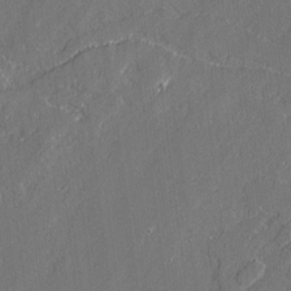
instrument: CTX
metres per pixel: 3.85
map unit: lAvf
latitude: -1.8423
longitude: -107.3482
